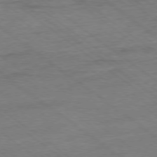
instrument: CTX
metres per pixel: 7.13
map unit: Ap
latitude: -78.3306
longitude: -82.3467
